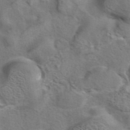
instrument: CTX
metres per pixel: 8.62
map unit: eAb
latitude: 42.1200
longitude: 104.7463
